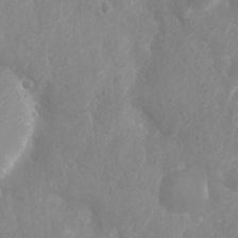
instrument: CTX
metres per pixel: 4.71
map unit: Nhu
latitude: 5.8961
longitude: -18.8947
